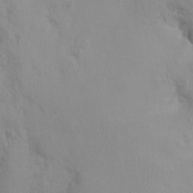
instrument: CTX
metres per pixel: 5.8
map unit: Nhu
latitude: -0.1039
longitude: -16.0822
